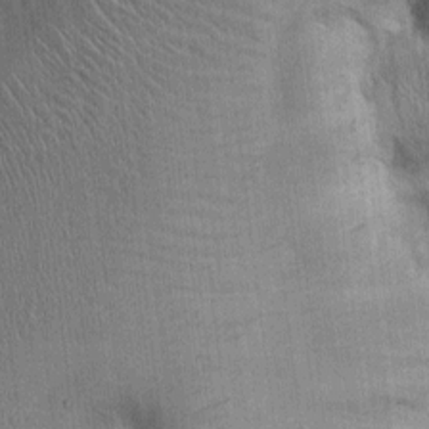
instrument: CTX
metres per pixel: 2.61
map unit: Ht
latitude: -2.0661
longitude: -14.1011
